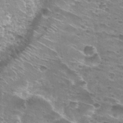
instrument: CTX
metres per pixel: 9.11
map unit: Hto
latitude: 29.5371
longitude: -45.7072
